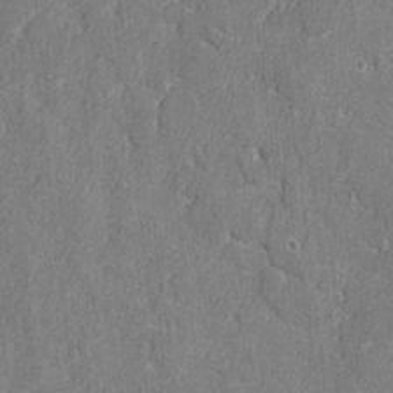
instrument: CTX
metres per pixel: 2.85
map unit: lAvf
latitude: -8.2739
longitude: -113.2537
